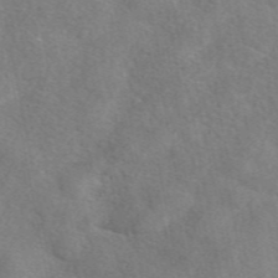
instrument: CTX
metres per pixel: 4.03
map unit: eAb
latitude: 47.8584
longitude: 123.0487
